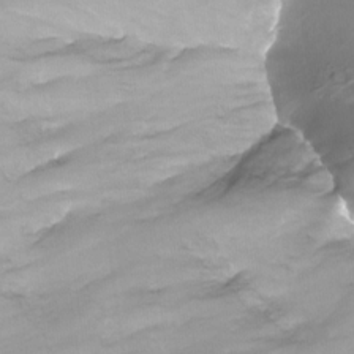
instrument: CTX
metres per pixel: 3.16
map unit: Nhu
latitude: -27.9178
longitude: -71.5560
